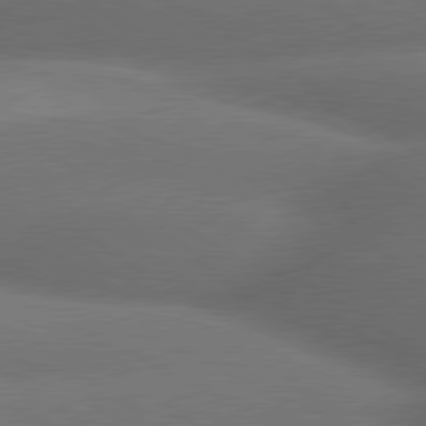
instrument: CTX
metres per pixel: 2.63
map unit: lApd
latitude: 79.7639
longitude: -154.7246
